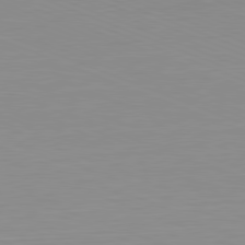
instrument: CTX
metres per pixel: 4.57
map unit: Hpe
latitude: -82.0661
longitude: 6.8975
